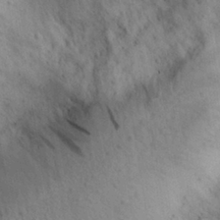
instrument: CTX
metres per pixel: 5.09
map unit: Aa
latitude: 28.8380
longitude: -145.0647
